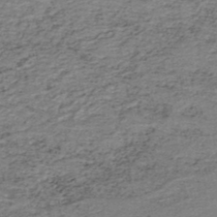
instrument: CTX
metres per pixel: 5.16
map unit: HNb
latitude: -44.8030
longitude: 50.4818
